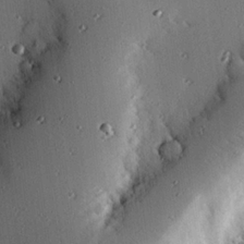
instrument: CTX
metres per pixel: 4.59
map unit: eHh
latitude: 22.9703
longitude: -90.6113
